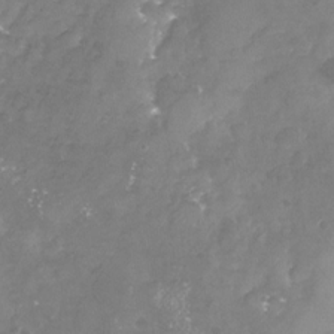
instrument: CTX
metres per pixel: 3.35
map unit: Nhu
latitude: -24.2739
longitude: -57.6315
